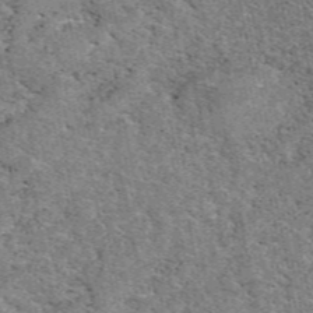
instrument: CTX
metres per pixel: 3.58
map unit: eAb
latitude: 48.9703
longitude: 116.5573
